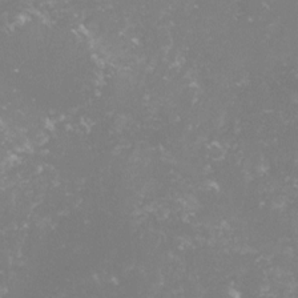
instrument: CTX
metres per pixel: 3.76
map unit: lHvf
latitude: -15.6911
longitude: -100.4034
